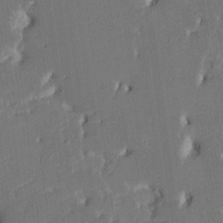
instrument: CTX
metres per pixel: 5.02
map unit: HNhu
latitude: 5.7450
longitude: -6.2900
